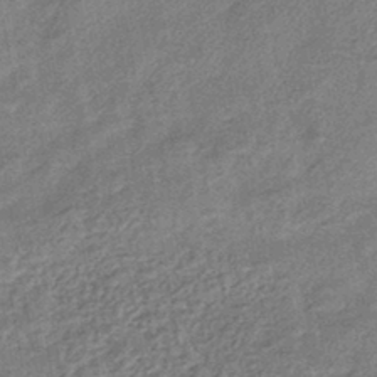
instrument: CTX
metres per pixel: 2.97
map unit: eHb
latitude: -42.1416
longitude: 82.2739
